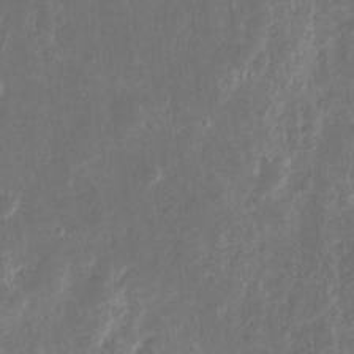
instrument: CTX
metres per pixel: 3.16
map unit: eHh
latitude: 10.0822
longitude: -72.2334
